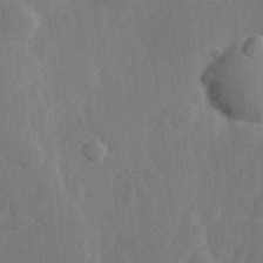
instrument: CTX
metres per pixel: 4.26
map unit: Hve
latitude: 25.6693
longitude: 149.1431
